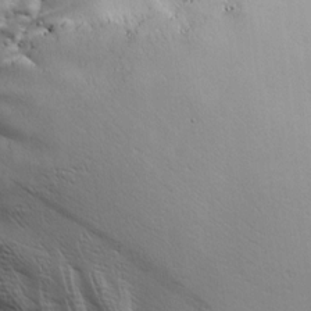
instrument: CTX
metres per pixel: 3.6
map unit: Ave
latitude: 14.8380
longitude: -103.7260
